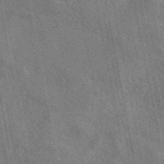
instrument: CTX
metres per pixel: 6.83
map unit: eAb
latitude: 50.1955
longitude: 115.4454
